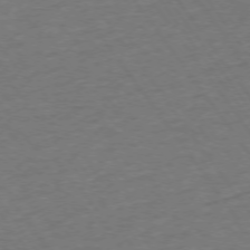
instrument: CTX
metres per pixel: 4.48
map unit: Ap
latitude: -75.3132
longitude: -85.4804
